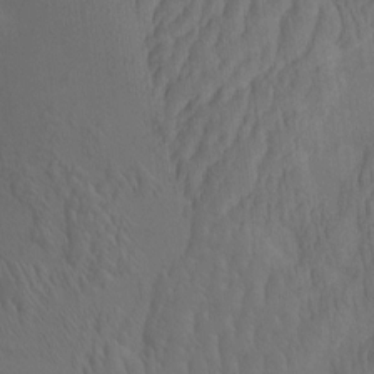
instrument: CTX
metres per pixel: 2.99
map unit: eHh
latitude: -2.0661
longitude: 15.2754
